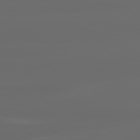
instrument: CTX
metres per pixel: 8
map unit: lApd
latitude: 80.8380
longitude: -137.6883
